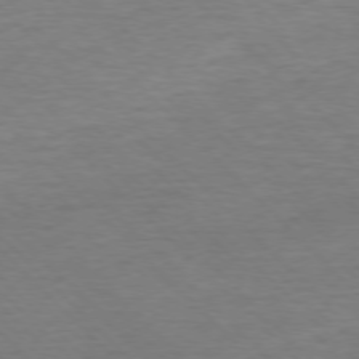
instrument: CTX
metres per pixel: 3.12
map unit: Ap
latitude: -76.9542
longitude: -94.7058
